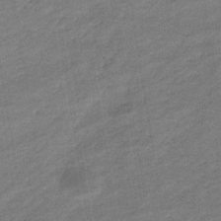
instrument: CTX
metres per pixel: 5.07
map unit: eHb
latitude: -36.9163
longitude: 77.8611
